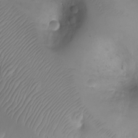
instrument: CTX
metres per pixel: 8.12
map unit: Ht
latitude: -3.3509
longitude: -29.1025
